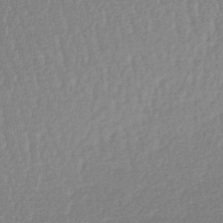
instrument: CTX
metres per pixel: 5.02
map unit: lHb
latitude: -48.1417
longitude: 62.8408
